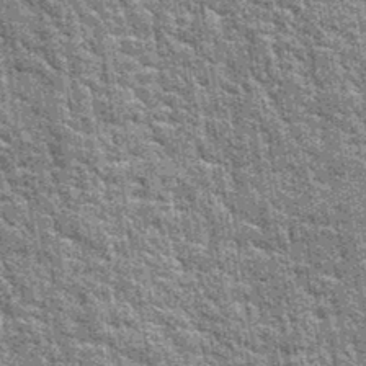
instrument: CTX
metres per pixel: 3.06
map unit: Hto
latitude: 35.4048
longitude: -52.1011
